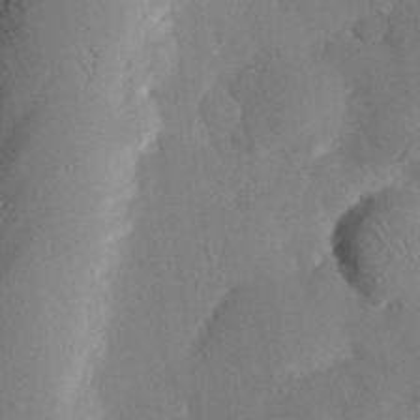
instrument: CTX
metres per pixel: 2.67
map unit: eHh
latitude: 28.1389
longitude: -80.8569
